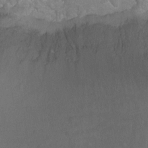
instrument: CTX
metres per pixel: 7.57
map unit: Ht
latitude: -7.3320
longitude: -35.4048
